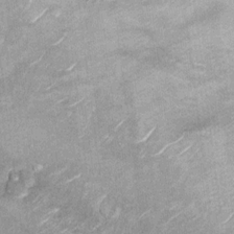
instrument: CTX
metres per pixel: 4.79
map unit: Ht
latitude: 10.7057
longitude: -39.8016
